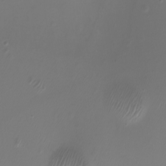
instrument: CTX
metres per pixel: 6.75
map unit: eHh
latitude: -7.4832
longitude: -74.9514
